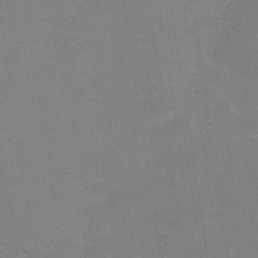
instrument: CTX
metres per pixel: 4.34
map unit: Ht
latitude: 1.3481
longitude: -32.7246
